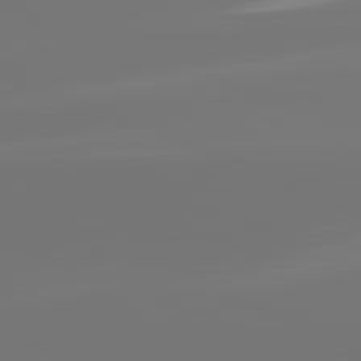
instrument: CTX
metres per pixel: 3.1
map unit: lApd
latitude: 82.0633
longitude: -150.1011
